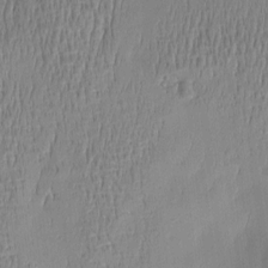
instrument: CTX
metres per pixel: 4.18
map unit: Htu
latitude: -5.5021
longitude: 174.7463
